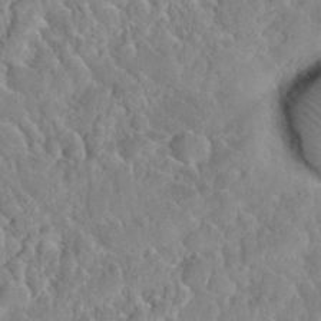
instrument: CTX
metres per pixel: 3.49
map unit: Nhu
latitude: 31.4049
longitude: -51.1592
